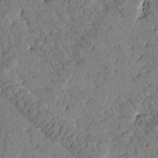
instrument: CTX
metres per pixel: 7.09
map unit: Htu
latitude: 0.6679
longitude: 176.7841
